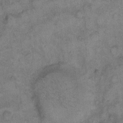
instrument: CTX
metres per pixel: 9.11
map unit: eHh
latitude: 9.9906
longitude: -63.5560
